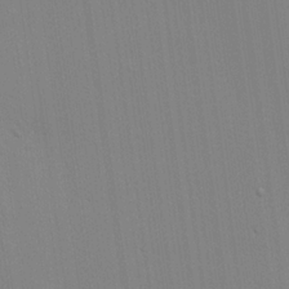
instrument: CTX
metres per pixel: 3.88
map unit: lHvf
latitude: 20.4412
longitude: 142.5384
